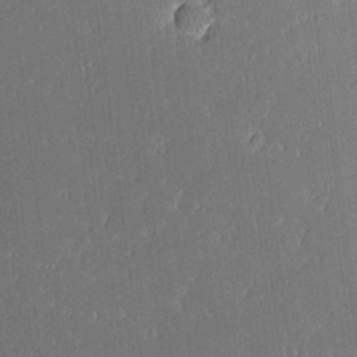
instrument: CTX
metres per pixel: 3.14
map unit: Aa
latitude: 11.7261
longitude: -128.1389
